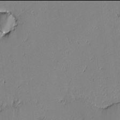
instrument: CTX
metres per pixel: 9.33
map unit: lAvf
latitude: -2.0094
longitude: -108.3467
